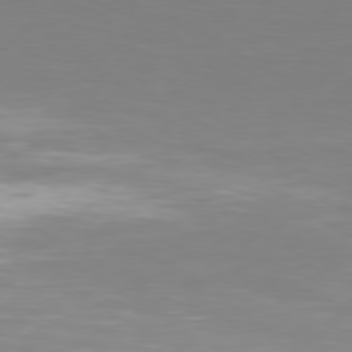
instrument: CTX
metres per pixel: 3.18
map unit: Hpe
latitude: 76.8191
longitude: -127.8017
